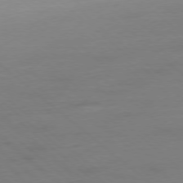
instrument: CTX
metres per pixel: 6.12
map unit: Ap
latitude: -78.2928
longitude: -56.7246
